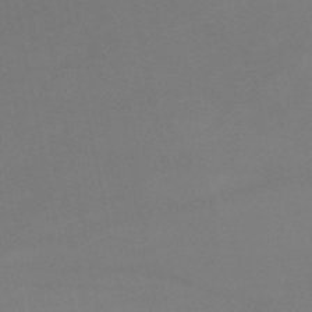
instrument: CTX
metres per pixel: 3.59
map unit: HNb
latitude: -51.9367
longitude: -42.5357
